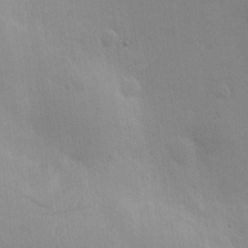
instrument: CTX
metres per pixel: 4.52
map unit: Hve
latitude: 19.0269
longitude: 150.5574
